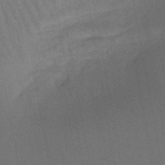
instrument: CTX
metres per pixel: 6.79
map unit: lHb
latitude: -47.2187
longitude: 69.6155
